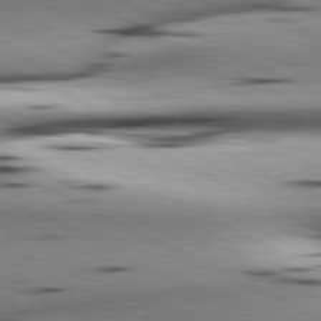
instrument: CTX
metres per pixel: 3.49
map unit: lApd
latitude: 80.9325
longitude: 156.3873
